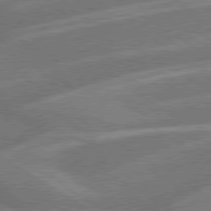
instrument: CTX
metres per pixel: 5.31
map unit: lApd
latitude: 79.4427
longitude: -123.5371
